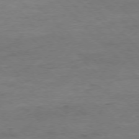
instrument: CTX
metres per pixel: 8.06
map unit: Ap
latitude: -77.4643
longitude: -89.1026
